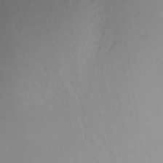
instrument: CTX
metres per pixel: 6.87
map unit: Ht
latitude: -6.0850
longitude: -30.3468
